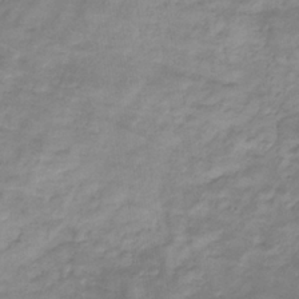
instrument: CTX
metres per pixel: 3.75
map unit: lHb
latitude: -34.2928
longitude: 72.5007
